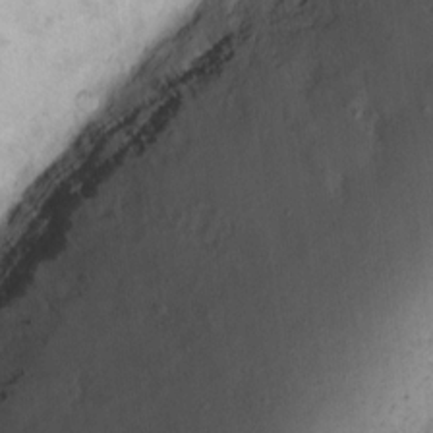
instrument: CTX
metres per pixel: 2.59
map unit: eHh
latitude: 15.1781
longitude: -66.2333
